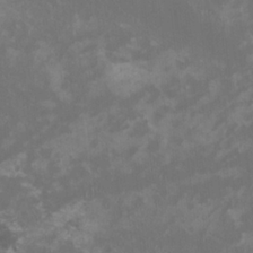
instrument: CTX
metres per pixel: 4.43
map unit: HNhu
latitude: 1.1403
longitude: -2.2333
